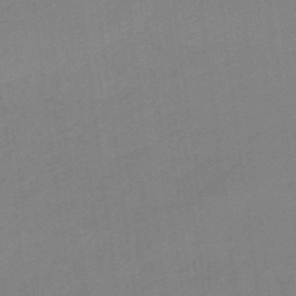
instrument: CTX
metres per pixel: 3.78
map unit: lHb
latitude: -49.5777
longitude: 81.3699
